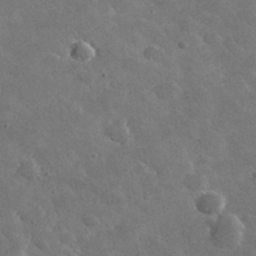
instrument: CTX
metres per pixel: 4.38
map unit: lHvf
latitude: 36.6680
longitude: -90.4601
